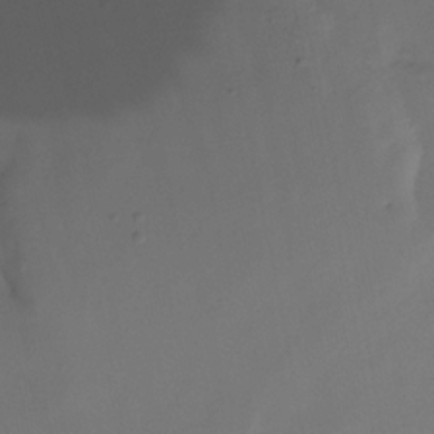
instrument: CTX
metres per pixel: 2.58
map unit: Ht
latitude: -12.8597
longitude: -50.8002
